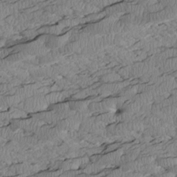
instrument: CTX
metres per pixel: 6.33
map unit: Htu
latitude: 2.6868
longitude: 149.6155
